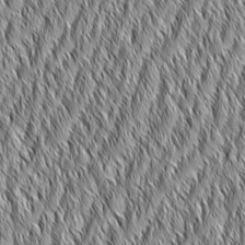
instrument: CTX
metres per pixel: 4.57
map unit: Aa
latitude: 6.0255
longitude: -129.5371
